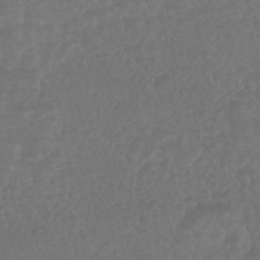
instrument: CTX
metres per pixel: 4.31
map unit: HNhu
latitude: -45.8422
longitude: 97.8423
